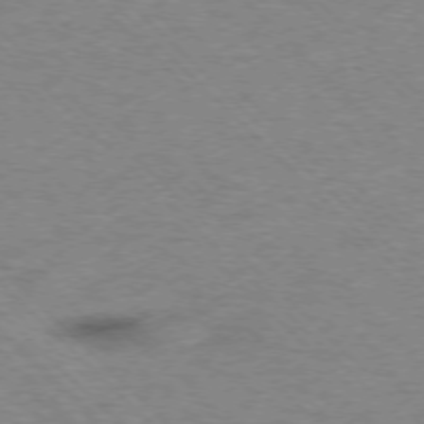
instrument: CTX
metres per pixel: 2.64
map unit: Ap
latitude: -75.7100
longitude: -80.2333
